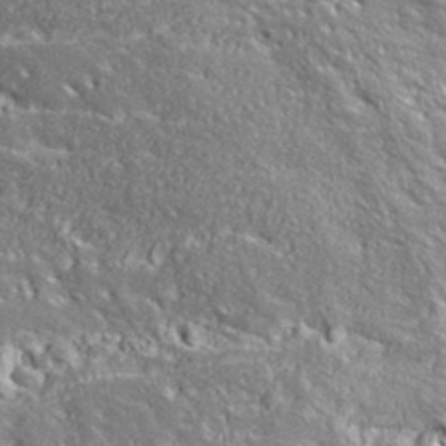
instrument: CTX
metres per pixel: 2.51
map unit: ANa
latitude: 39.6505
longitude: -90.9136
